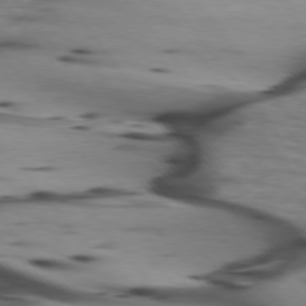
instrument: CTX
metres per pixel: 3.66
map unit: lApd
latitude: 75.2159
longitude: -65.2537
